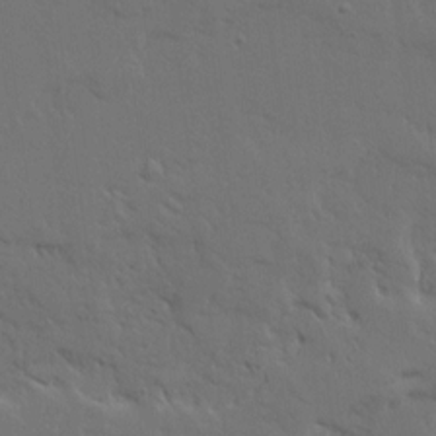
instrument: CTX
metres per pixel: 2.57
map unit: Ave
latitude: 15.4616
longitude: -139.6127
